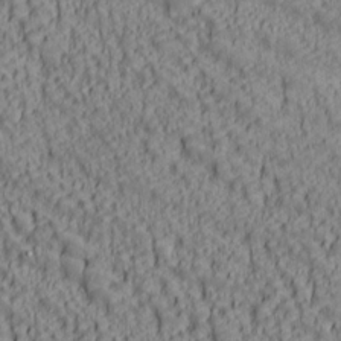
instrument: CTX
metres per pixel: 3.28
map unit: lAa
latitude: 7.0269
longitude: -116.1767
